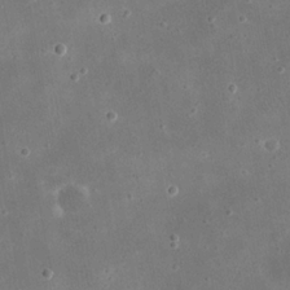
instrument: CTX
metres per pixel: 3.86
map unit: eHh
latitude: 21.7639
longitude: -68.0633
